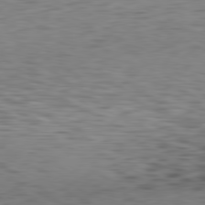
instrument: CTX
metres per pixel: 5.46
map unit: Hpe
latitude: -81.0676
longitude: 18.3306
